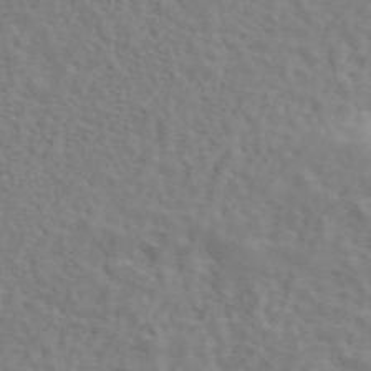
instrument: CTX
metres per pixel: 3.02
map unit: ANa
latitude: 45.1592
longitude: 25.9178
